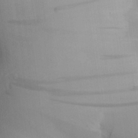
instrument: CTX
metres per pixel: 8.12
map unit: Aa
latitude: 25.4804
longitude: -136.9892
